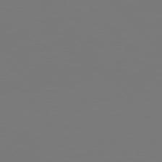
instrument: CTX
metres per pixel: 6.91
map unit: Hpe
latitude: 76.8191
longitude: -165.7828
